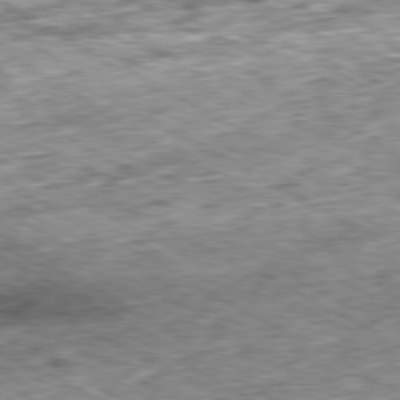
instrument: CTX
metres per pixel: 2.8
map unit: Ap
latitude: -80.3118
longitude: -88.9703
